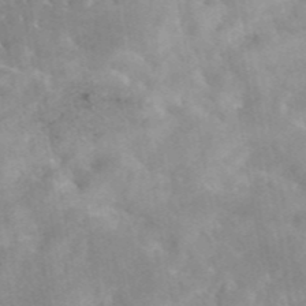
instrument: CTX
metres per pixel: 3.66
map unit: eAb
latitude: 44.9513
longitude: 126.3873
